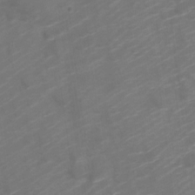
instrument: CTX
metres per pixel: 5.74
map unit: Nve
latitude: -20.6329
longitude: 107.5399
